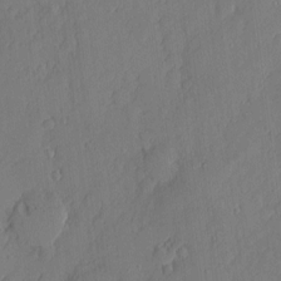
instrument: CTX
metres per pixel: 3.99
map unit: eHh
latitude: 3.7638
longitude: -75.9906
